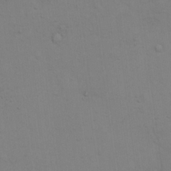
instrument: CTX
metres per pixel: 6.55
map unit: eHh
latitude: 17.5560
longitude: -62.8947
